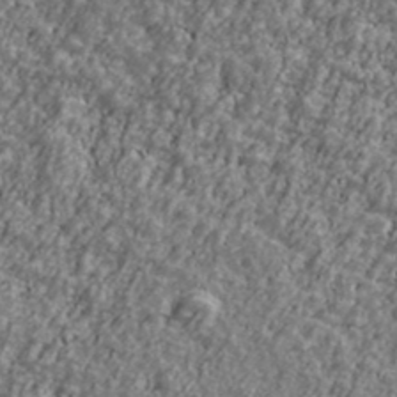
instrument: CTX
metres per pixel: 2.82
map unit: Ave
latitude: 41.7449
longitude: -111.3860
